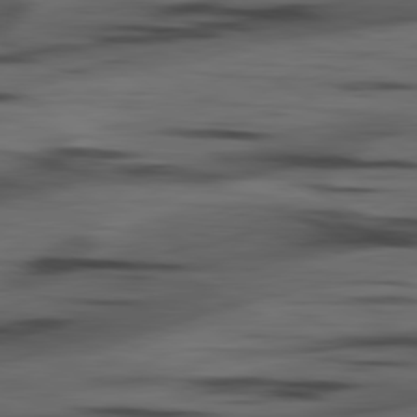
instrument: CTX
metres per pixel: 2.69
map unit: lApd
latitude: 80.5546
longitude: -84.4412
